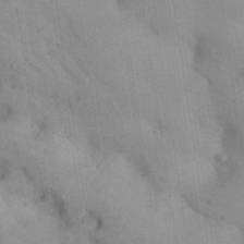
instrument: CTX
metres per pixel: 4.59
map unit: Aa
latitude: 31.7072
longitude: -146.7813
